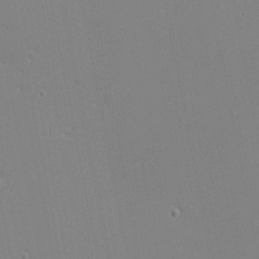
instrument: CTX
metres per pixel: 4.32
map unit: eHh
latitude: -3.5021
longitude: -81.1970
